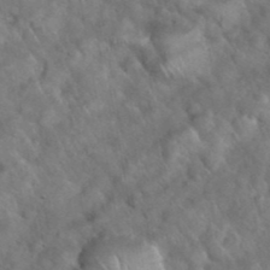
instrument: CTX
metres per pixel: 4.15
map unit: eHh
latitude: 39.2537
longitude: -57.5371
